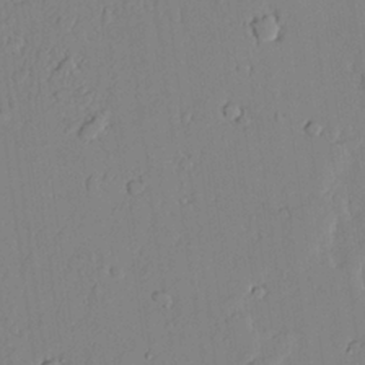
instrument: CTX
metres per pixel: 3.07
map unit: lAvf
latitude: 24.7057
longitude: -110.9892
